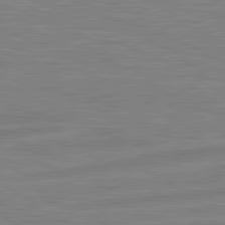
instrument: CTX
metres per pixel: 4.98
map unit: lApd
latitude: 81.4426
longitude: -171.4615
